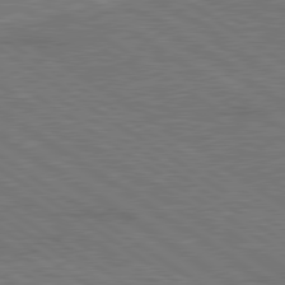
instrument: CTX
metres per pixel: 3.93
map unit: lApd
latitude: 79.6316
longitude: 165.8045
